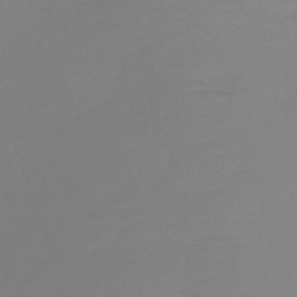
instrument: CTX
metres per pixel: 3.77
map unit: lHb
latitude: -44.3117
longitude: 71.2187
